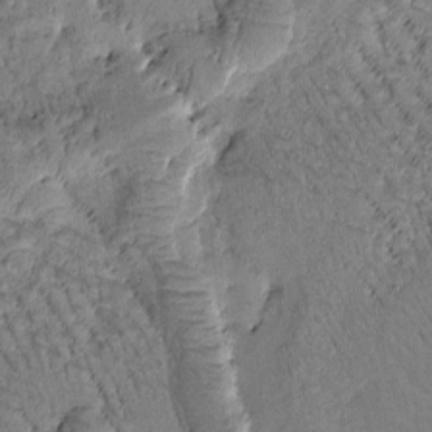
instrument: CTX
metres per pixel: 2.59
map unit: Htu
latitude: -1.0298
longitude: 172.1983
